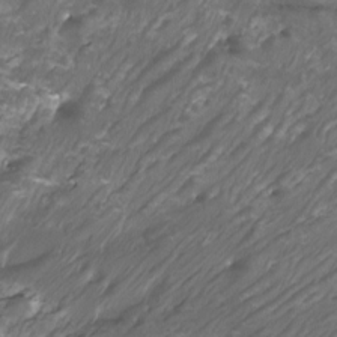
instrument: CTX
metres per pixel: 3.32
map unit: Htu
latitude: -11.0675
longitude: -72.9325
